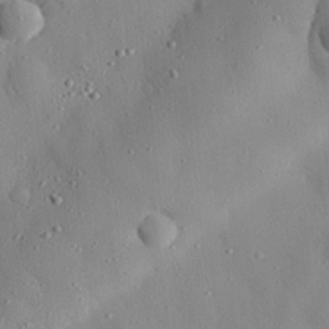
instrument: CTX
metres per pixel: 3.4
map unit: eHh
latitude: 28.2900
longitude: -77.5371
